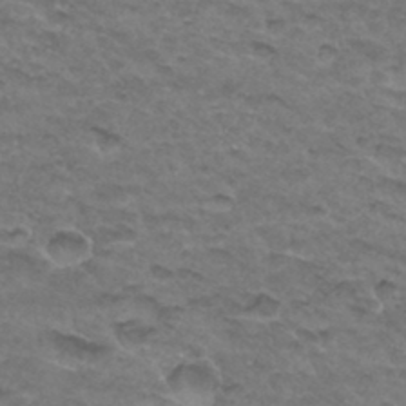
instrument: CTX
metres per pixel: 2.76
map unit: Hto
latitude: 33.1403
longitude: -47.5560
